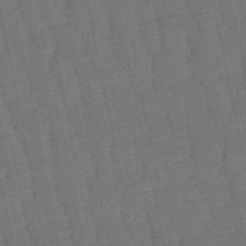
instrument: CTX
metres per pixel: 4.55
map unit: eHb
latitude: -50.3684
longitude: 78.4440
